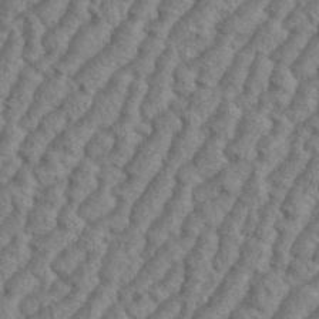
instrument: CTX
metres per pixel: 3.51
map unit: eHh
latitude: 37.3482
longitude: -137.2726
